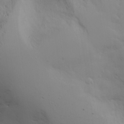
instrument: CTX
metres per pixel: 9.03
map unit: Aa
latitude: 23.2348
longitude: -131.8017
